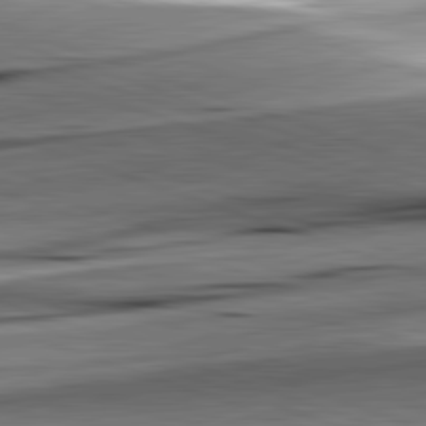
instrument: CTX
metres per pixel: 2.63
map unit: lApd
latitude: 82.2711
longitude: -151.3103
